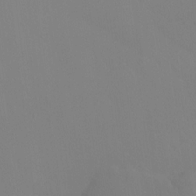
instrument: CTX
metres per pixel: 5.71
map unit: Htu
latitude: -15.2565
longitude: -47.5938
